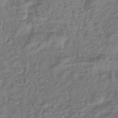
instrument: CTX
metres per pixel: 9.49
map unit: eHb
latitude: -39.5399
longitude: 78.2550
